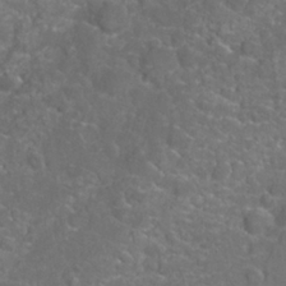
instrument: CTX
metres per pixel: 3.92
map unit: Nhu
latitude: 27.2537
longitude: -61.1214
